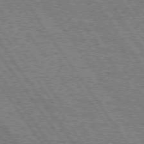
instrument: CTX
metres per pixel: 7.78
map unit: Hpe
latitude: 75.0836
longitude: -151.9150
